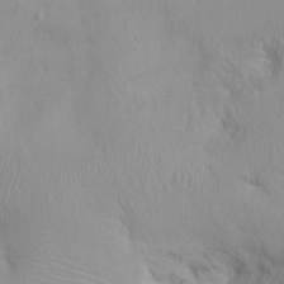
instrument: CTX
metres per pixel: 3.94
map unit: Nhu
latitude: -0.1795
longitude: -16.0822
